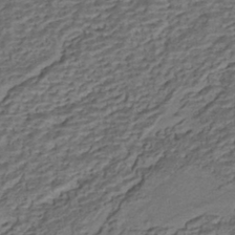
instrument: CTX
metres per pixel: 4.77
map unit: HNhu
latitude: -42.1227
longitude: 107.6722
